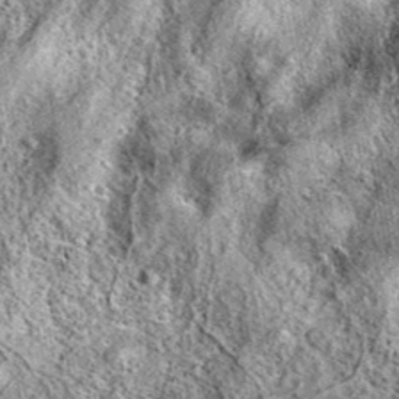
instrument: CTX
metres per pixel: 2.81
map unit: eAb
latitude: 37.0647
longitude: 110.2362
